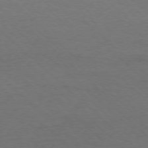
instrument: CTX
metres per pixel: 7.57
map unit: Ap
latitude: -77.8989
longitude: -86.1389
